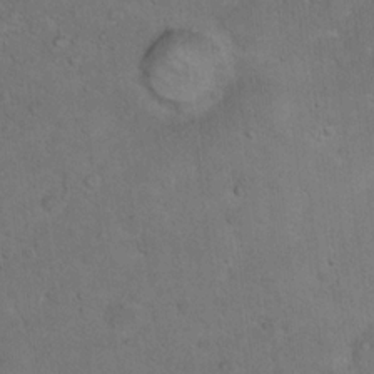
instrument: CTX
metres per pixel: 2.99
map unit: Ht
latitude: 15.5372
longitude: -37.7072
